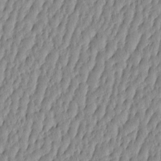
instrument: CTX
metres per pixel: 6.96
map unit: HNhu
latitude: -4.1416
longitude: 14.0661
